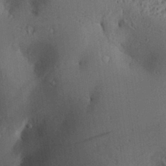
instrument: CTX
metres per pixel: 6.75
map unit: Aa
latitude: 28.8947
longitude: -131.2159
